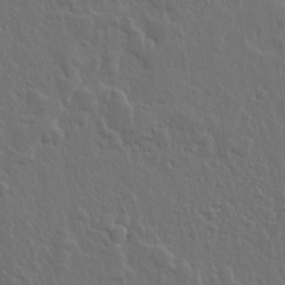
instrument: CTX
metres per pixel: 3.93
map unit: lHvf
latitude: 17.5938
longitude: -116.7057
